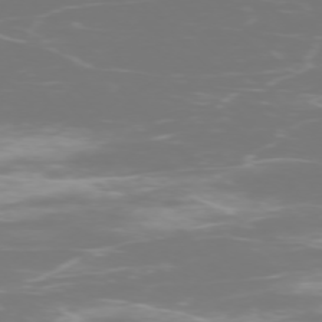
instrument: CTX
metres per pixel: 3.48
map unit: Ap
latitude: -75.9367
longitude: -75.4049
